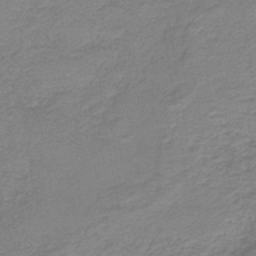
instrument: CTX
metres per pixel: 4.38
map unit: lHb
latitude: -41.2943
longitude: 53.5210
